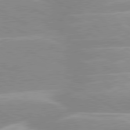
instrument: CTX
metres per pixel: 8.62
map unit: lApd
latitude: 80.3467
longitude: -124.0255
